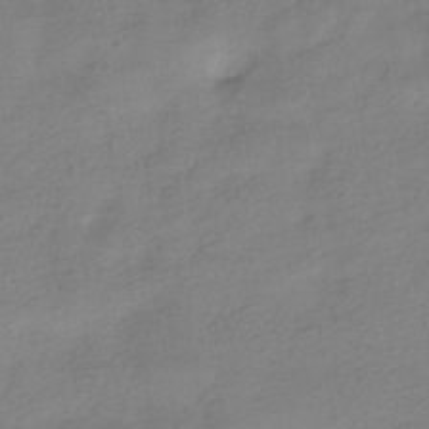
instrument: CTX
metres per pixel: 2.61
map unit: HNhu
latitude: -40.5196
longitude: 96.9542
